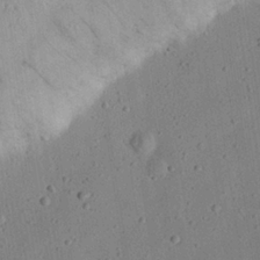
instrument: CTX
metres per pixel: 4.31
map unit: eHh
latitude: 24.2333
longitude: -68.9514
